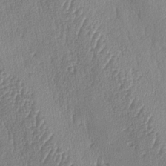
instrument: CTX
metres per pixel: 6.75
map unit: lAa
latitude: -8.0472
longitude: -129.3104
